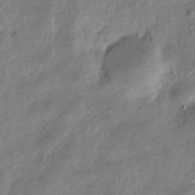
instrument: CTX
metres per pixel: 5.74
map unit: Nve
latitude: -25.3887
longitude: 106.5007
